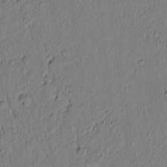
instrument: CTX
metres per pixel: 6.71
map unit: lAvf
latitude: 5.2159
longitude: 164.3118
